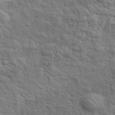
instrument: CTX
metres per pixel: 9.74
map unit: eHh
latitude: 37.1214
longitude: -82.1011
